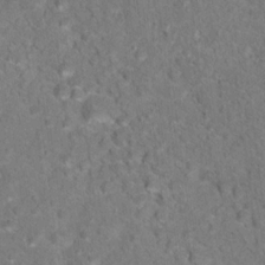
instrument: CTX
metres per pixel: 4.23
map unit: Hto
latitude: 16.9514
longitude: -38.0822
